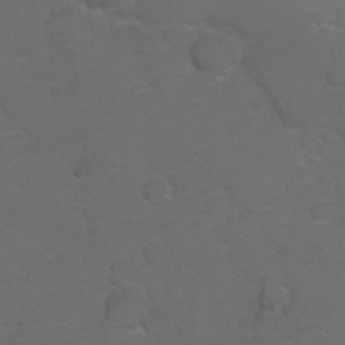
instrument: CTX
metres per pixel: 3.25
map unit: Hto
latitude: 5.4993
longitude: -30.8380
